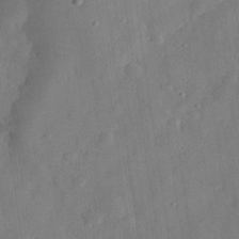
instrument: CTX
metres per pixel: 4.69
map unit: eHh
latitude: 30.4979
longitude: -74.7624
